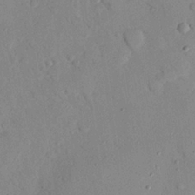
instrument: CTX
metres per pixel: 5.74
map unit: eHh
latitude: 25.7071
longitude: -77.1592
